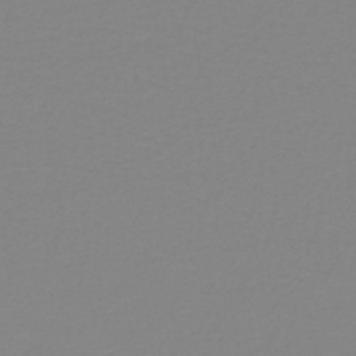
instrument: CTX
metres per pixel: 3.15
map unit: lHb
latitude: -41.0297
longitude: 63.7099
